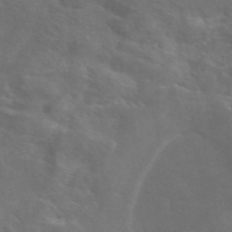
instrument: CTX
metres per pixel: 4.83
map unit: eAb
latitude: 45.7638
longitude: 125.3887
